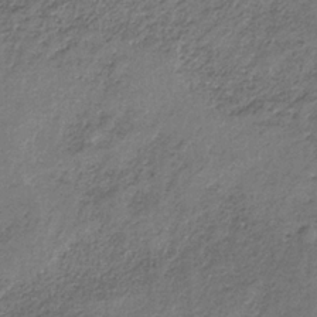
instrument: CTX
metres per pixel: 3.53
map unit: HNb
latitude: -32.8786
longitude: 59.2564
